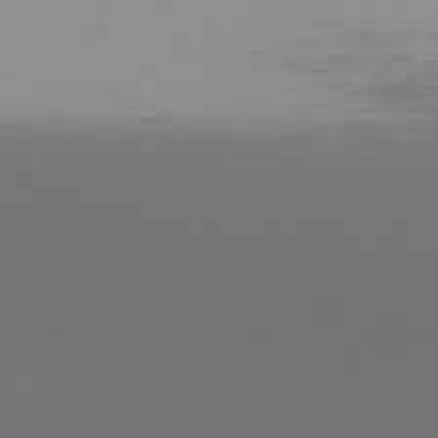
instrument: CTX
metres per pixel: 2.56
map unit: Hpe
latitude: 75.5182
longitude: -128.5168
